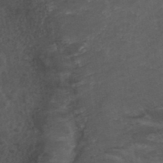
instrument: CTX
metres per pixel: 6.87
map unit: ANa
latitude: 41.6127
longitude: 27.0675
